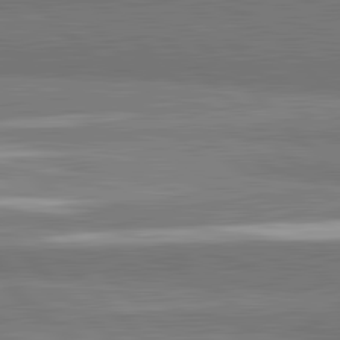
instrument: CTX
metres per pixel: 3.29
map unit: lApd
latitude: 82.1011
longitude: 162.9541
